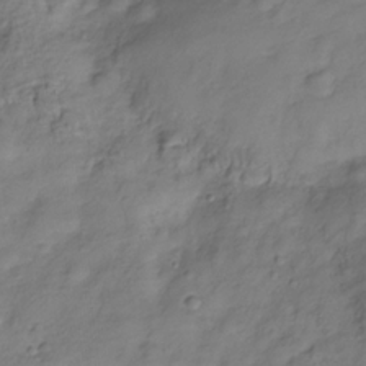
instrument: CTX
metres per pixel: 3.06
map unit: Hve
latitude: -29.0109
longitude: 94.2550
